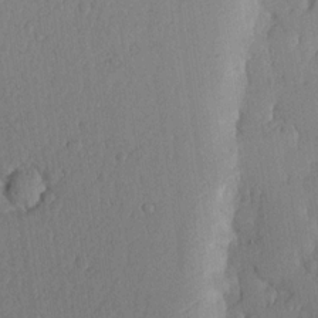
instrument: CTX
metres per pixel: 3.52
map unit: lHvf
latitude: 17.6694
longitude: -115.5182
